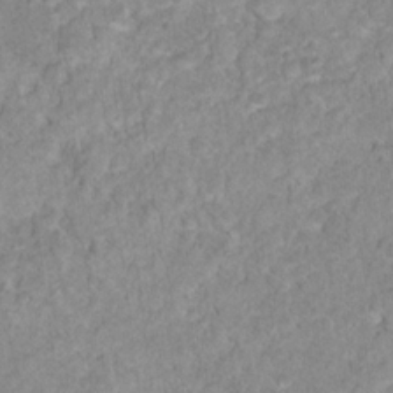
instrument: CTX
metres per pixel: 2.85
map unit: Nhu
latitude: 17.6316
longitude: -34.4601
